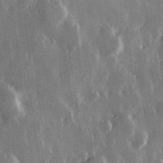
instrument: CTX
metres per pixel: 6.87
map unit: Hve
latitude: 28.1389
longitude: 148.3873
